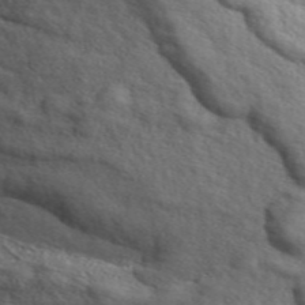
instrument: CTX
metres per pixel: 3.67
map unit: ANa
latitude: 49.3860
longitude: -74.4412
